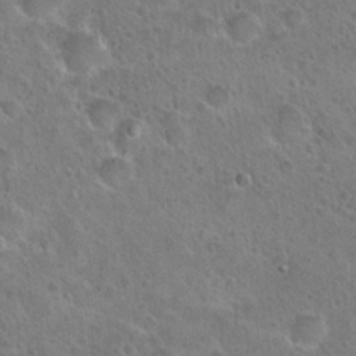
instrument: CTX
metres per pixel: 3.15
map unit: Hto
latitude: 21.8961
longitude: -48.7624
